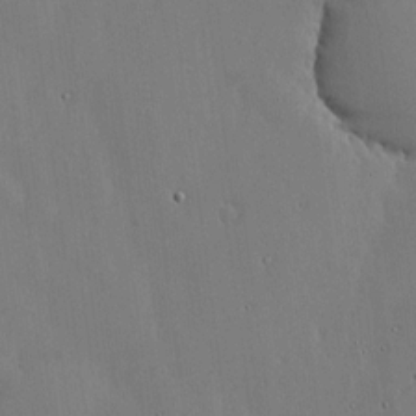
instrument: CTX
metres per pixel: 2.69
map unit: lHvf
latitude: 17.6505
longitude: -114.2522
